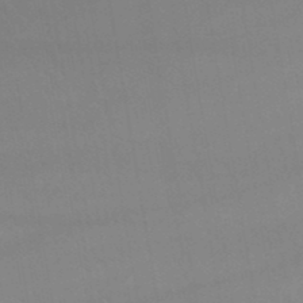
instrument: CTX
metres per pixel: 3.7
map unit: lHb
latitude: -44.2362
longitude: 76.8597
